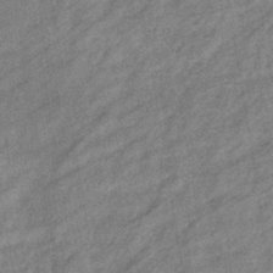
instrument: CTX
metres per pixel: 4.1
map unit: eHb
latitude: -40.7652
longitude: 81.9367
